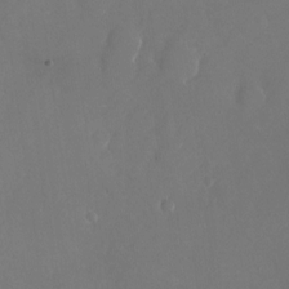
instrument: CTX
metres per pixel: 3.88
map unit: Nhu
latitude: -26.1038
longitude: -72.3468
